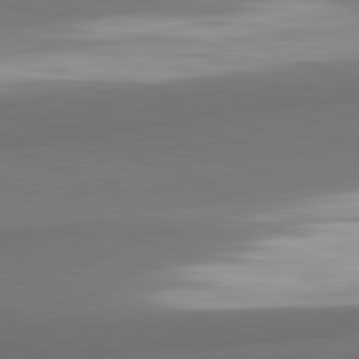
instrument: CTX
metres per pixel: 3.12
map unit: lApd
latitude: 81.8961
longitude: 163.1998
